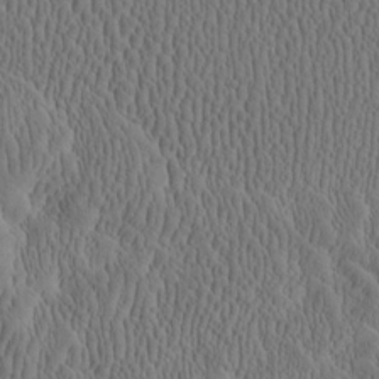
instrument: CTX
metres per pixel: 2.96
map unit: Htu
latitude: -2.3873
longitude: 167.7855
